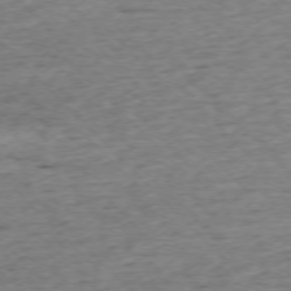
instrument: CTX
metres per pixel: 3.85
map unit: Ap
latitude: -76.5385
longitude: -86.9136
